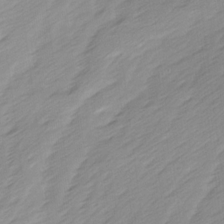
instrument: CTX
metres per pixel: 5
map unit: Ave
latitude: 15.7072
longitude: -136.3090
